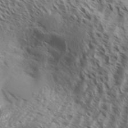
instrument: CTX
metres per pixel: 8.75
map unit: Aa
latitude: 33.4426
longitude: -139.0836
